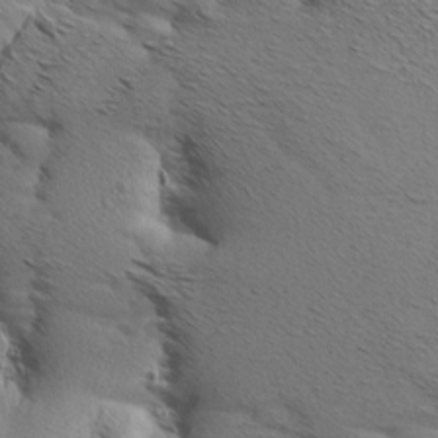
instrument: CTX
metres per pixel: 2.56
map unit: Aa
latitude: 7.2537
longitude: -137.9717
